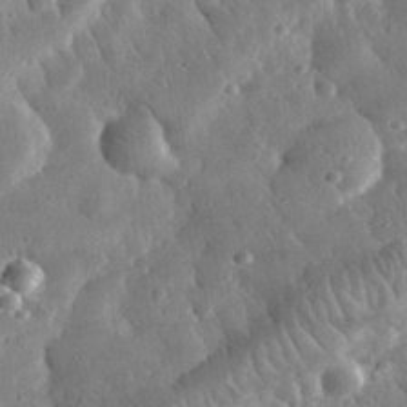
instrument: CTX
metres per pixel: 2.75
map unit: eHh
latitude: 33.0458
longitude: -78.7813
